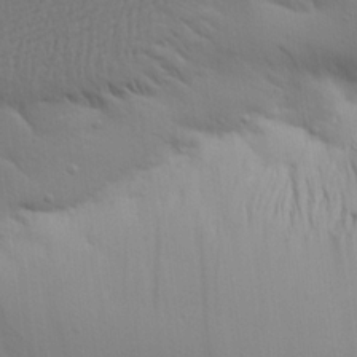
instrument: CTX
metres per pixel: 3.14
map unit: Aa
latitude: 20.8380
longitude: -142.5924
